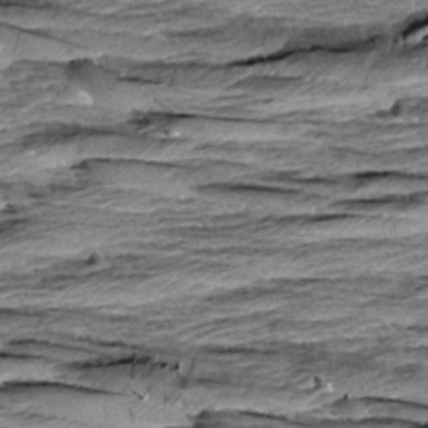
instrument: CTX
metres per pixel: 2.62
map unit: Aa
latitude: 8.6869
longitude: -137.7828
